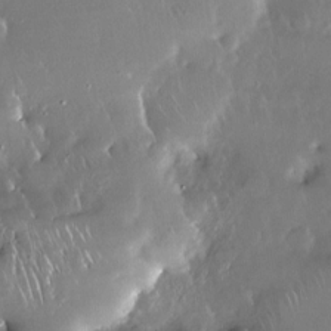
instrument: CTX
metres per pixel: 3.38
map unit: Nhe
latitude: -27.2942
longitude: -110.6869
